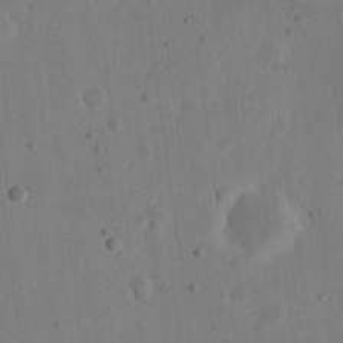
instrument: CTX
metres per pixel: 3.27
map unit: eHh
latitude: 21.4238
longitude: -69.7450
